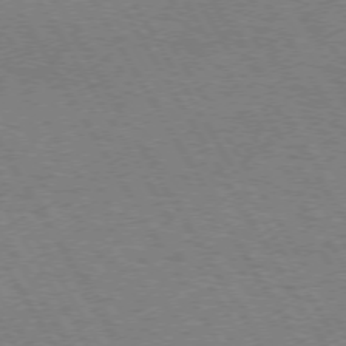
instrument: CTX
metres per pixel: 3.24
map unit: Hpe
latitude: 72.6869
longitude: -128.9325
